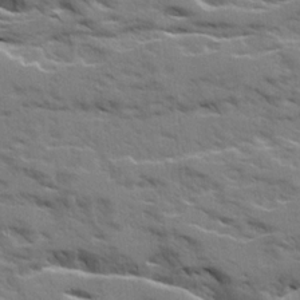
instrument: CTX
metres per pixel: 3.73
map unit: Ave
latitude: 20.6113
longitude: -130.0633
